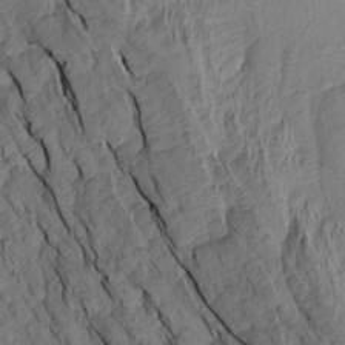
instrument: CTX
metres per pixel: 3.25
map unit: Aa
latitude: 16.3089
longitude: -146.6869
